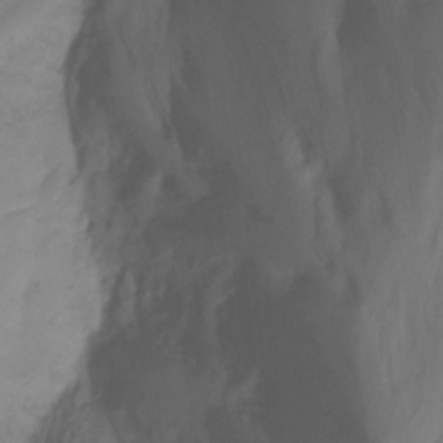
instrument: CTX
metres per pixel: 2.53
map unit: Hto
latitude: -7.2754
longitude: -50.4790
